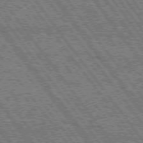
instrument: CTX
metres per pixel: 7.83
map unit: Hpe
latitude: 75.2348
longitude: -154.3467
